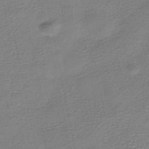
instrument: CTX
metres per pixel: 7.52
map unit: HNhu
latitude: -40.0850
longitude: 102.8030
